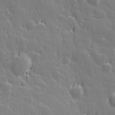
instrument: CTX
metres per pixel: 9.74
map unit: Hve
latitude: 26.6302
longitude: 145.0298
